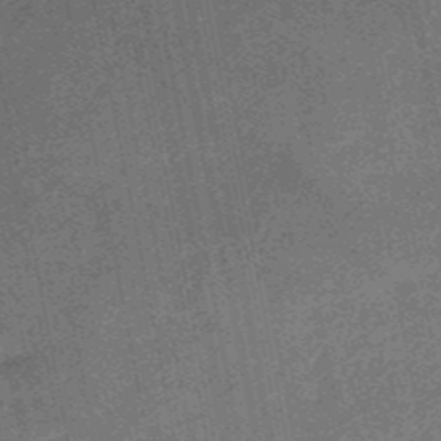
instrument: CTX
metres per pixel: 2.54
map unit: HNb
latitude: -53.0108
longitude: -49.3293
